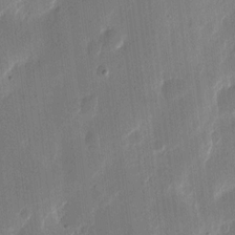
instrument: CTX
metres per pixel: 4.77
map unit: eHh
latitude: 11.3293
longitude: -69.0081
